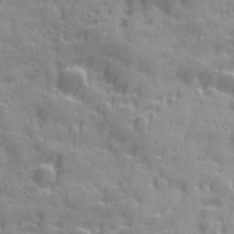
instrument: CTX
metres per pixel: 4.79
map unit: Ave
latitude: 19.6882
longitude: -132.3089
